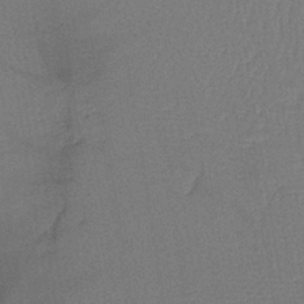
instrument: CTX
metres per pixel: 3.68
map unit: lHb
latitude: -38.8786
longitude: 58.5006
